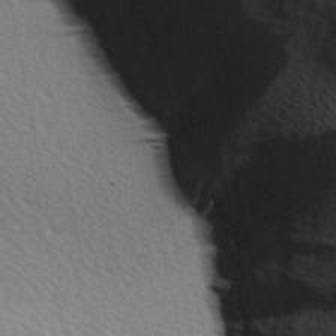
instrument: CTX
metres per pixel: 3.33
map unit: Ave
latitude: 9.6127
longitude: -107.0458
